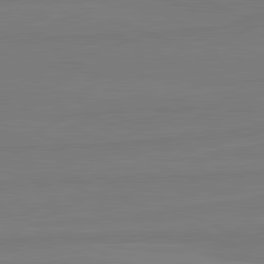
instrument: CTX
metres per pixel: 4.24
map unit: lApd
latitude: 81.7639
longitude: -178.6113
